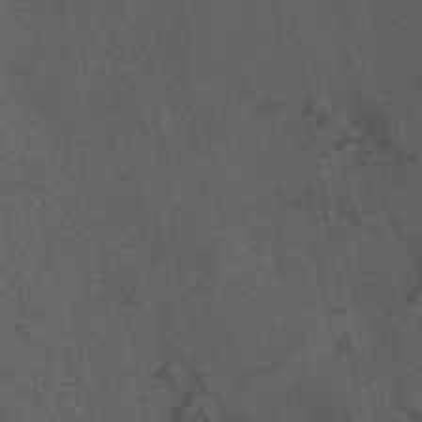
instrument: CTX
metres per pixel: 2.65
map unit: eAb
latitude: 43.7072
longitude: 106.5196
